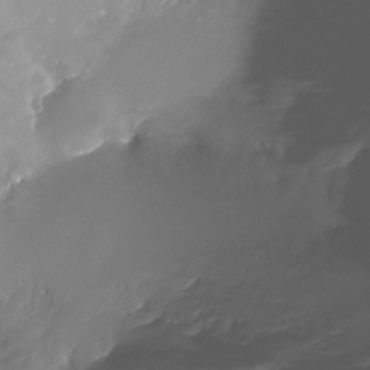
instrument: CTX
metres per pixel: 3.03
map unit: Nhu
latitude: -17.4644
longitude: -46.8569
